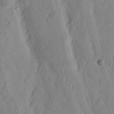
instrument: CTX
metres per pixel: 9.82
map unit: Nhu
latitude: 16.4034
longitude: -73.8017
